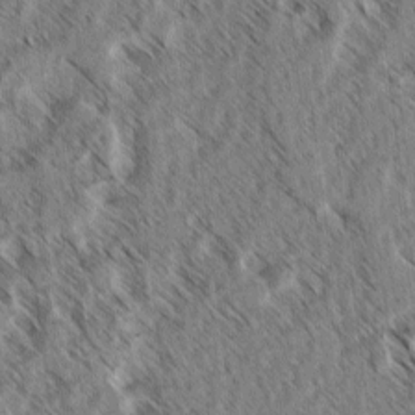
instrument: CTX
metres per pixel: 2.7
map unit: lAvf
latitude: -3.6154
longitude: -114.1577
